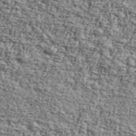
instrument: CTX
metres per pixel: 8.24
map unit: Ave
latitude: 42.5924
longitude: -110.1578
